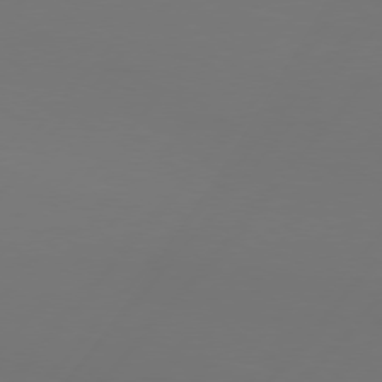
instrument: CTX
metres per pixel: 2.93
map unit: Hpe
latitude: 76.1577
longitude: -138.4034
